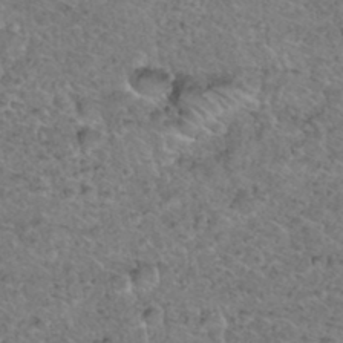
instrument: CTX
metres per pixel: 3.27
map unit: Hto
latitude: 35.8205
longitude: -47.9339
